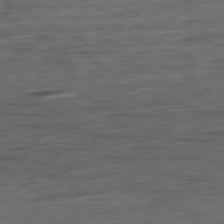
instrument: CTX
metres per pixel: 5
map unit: Ap
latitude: -81.8423
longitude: -77.1403
